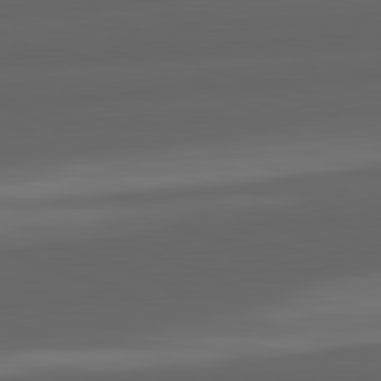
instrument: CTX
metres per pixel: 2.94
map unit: lApd
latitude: 82.3278
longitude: -171.2159
